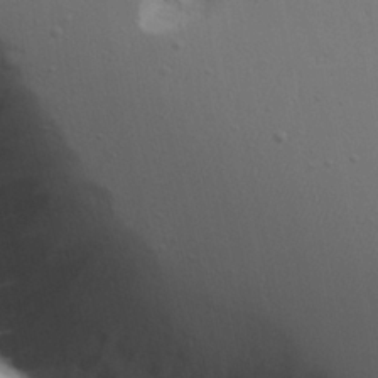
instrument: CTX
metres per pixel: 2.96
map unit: Aa
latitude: 18.1011
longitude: -126.2523
